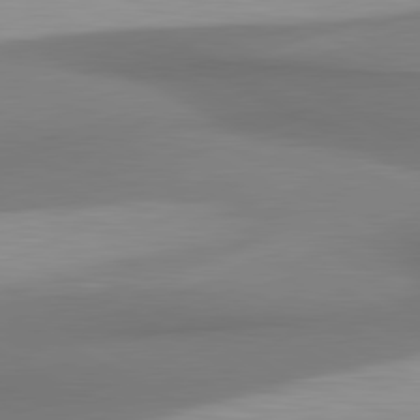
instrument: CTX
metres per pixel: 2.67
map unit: lApd
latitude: 81.0080
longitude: 174.2739
